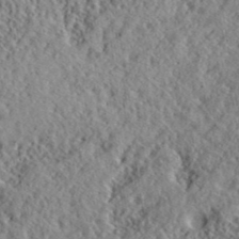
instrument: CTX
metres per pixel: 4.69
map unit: lHvf
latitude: 40.8191
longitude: -88.4790
